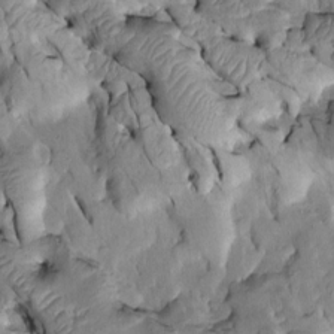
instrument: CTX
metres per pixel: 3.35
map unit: Htu
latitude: -2.1416
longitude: 149.2565
